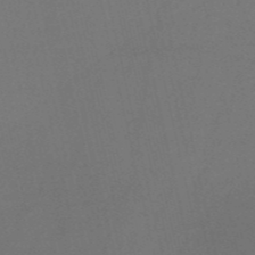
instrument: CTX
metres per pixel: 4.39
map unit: HNb
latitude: -53.5399
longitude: -50.1011
